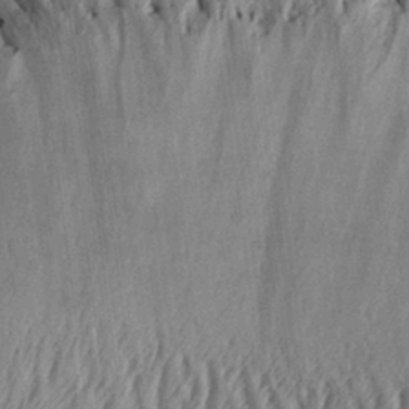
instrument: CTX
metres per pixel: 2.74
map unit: Aa
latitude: 28.8002
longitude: -134.7813
